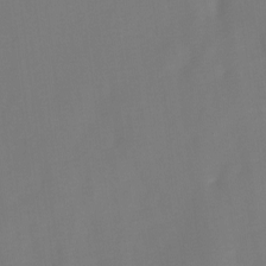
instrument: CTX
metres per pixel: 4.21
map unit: Ave
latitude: 0.5357
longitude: -113.3104
